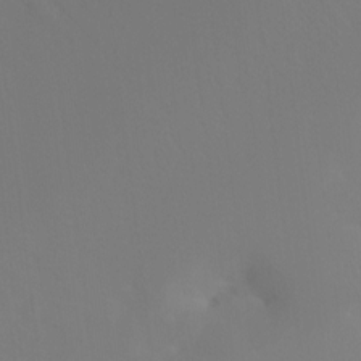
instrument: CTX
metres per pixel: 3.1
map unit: Ht
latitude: -13.4266
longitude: -50.4412
